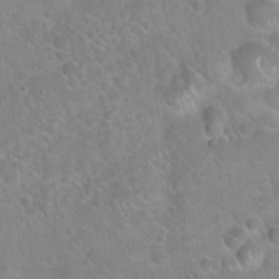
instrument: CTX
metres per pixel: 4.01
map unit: Hto
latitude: 21.8584
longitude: -50.8002
